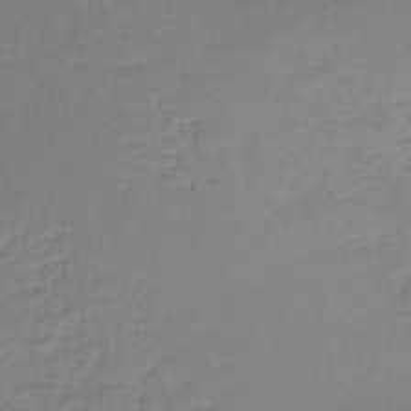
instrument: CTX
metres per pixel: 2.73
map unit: lHb
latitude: -36.3495
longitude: 61.2187
